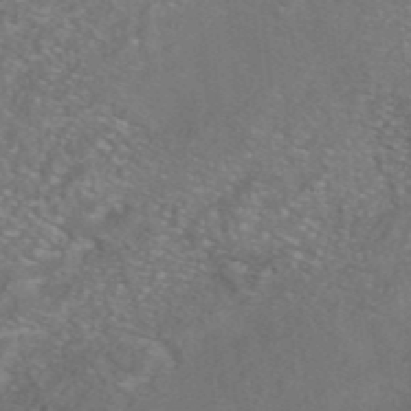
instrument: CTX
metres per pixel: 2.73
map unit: HNhu
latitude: -41.4832
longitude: 106.1606
